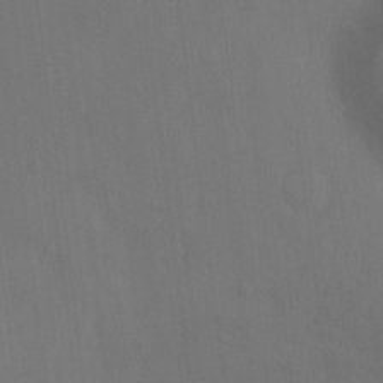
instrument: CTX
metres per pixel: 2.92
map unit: Hto
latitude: -12.1417
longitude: -39.4615
